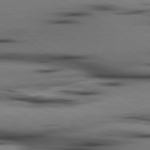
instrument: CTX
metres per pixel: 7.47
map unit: lApd
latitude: 80.2711
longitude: 160.6896
